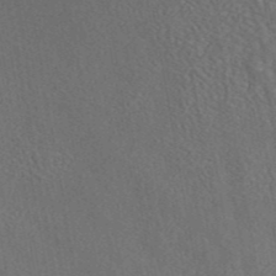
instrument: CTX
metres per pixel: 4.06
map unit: eAb
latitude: 42.7057
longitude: 106.2362
